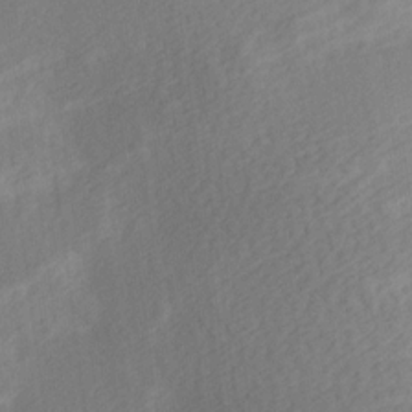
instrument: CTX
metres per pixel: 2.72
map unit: Hve
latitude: 13.7450
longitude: -91.8205
